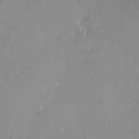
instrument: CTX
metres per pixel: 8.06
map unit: Hve
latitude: 12.5357
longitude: -90.8947
